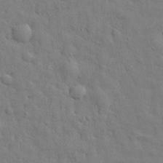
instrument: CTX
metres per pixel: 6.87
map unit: eHh
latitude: 29.5371
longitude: -75.6505
